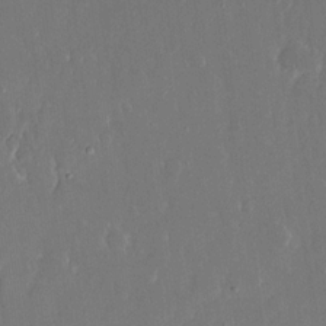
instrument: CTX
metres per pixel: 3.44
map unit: eHh
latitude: 15.5183
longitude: -72.5924
